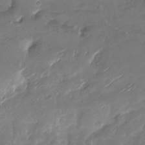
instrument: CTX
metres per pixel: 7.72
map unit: Nhu
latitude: -27.3509
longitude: -78.8002
